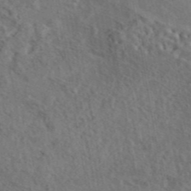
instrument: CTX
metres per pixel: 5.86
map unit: eAb
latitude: 43.3293
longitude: 114.6329
